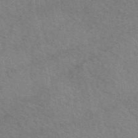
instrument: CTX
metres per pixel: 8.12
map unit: eAb
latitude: 51.3292
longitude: 109.0297
